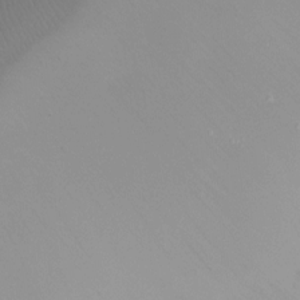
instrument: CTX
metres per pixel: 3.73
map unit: Ht
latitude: -8.0850
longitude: -29.7827
